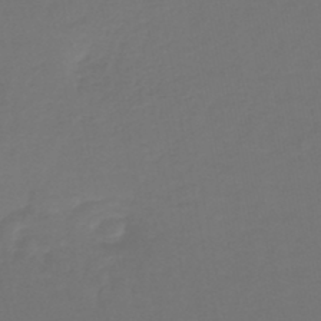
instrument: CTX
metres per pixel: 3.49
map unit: lHb
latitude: -43.6532
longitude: 63.6155
